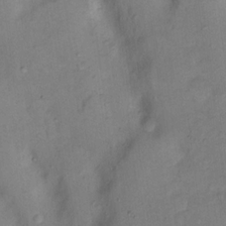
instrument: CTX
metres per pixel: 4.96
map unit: Nhu
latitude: 12.0633
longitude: -28.7624
